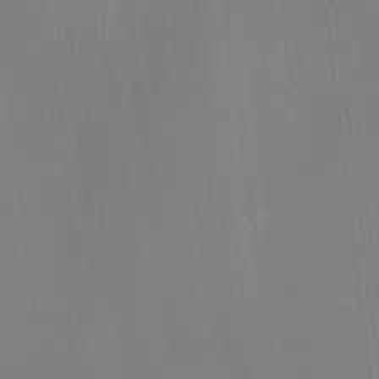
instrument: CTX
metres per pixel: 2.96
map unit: HNhu
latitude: 7.8394
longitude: 12.6141
